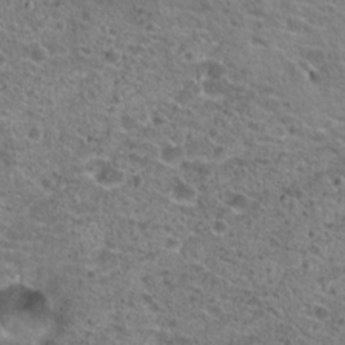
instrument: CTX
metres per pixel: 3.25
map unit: Hto
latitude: 20.8569
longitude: -42.0822
